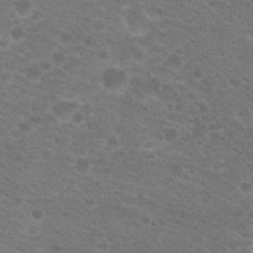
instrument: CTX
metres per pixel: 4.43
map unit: Hto
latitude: 19.5938
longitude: -37.8206
